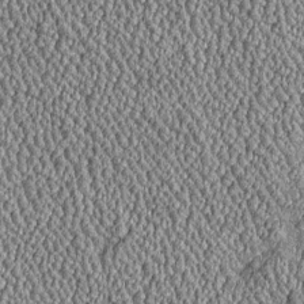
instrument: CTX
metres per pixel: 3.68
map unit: Htu
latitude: -6.8975
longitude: 156.5951
